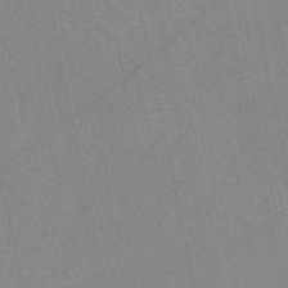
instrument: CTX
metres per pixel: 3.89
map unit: HNb
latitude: -45.5777
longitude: -41.8016
